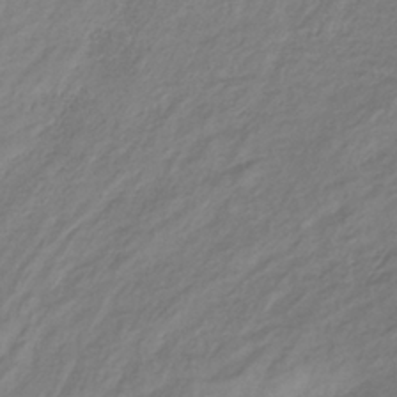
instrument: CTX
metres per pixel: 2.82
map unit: lHb
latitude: -37.0675
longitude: 70.3306
